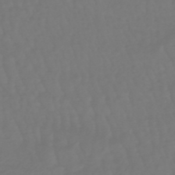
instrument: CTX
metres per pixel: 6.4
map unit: eHb
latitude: -47.1053
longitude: 81.4455
